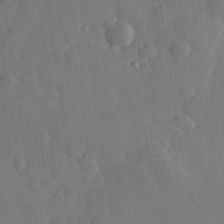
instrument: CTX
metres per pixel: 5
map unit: eHh
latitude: 30.5924
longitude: -78.4601
